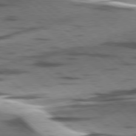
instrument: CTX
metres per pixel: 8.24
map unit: lApd
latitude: 78.3656
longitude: -50.4223
